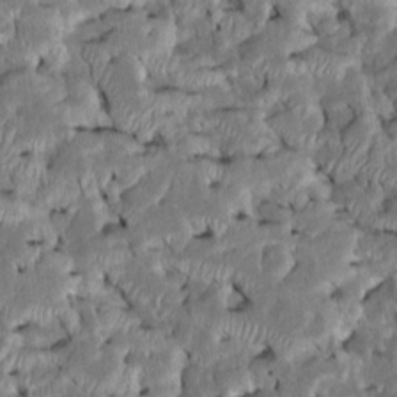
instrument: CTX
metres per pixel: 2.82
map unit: Htu
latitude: -7.7855
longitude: 145.5588
